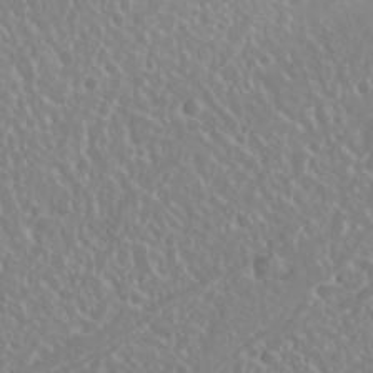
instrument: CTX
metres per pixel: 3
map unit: Nhu
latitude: 25.4048
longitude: -58.8380
